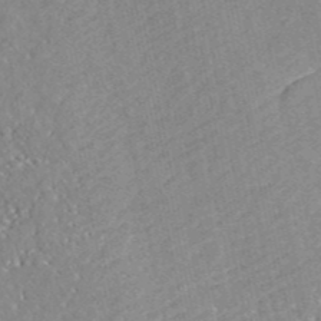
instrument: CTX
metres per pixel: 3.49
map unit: ANa
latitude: 44.0822
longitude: 45.1053
